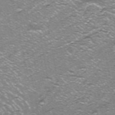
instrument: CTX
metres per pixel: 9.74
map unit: ANa
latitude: -40.3495
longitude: 103.1242
